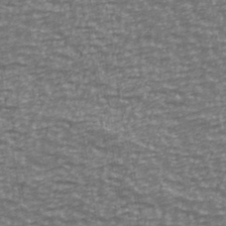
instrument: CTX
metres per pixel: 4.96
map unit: Ave
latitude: 40.7246
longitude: -113.2915
